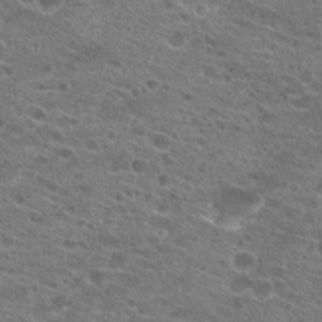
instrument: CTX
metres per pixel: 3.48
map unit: Hto
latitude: 21.8961
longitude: -41.2725
